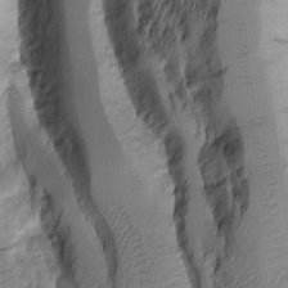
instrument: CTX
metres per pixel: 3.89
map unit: Aa
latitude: 9.2348
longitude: -127.1403
